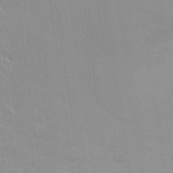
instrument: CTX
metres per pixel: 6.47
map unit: Nhu
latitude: 23.5371
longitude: -63.4238
